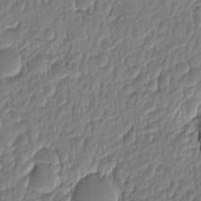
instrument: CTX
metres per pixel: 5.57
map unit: eHh
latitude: -1.8423
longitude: 14.7086
